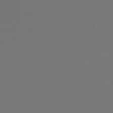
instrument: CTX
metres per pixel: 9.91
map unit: lHb
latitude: -47.7288
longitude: 61.6344
